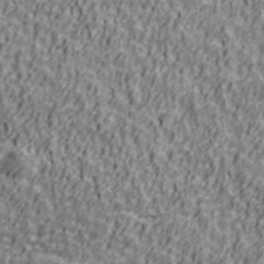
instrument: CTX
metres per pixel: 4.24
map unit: Ave
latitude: 41.4048
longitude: -112.8380
